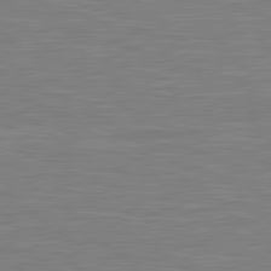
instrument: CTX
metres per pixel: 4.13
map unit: lApd
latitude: 81.4993
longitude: -171.8394
